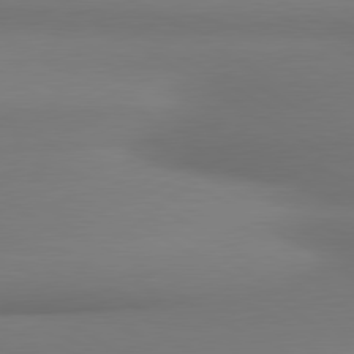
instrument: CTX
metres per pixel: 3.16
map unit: lApd
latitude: 80.0822
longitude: 174.6707
